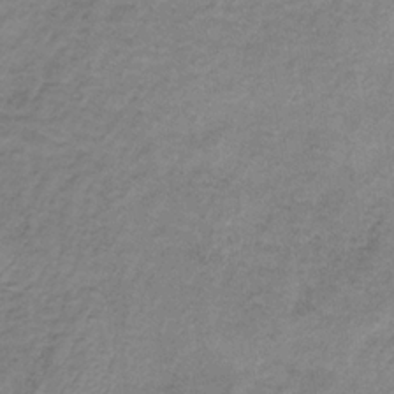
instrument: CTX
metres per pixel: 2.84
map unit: HNb
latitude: -32.9164
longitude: 58.1794
